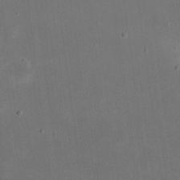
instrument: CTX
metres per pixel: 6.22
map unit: eHh
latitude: 20.5357
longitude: -70.7624
